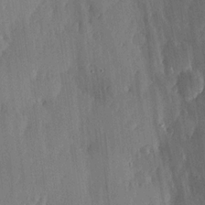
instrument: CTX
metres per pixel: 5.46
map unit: lHvf
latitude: 18.8569
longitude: -116.5168
